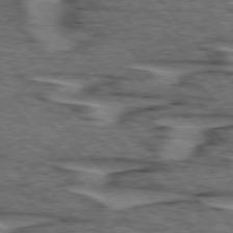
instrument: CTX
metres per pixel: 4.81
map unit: lApd
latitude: 75.8394
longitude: -76.6679
